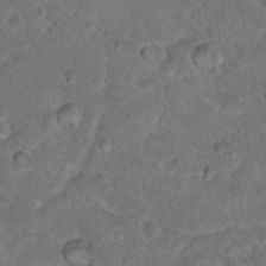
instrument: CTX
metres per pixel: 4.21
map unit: Hto
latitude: 18.3278
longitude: -33.2537
